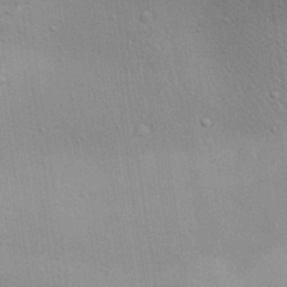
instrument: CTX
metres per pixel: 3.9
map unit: Aa
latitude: 31.3671
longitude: -144.6868
